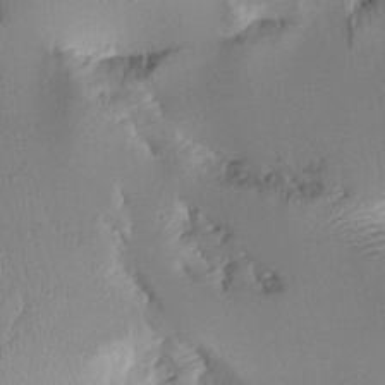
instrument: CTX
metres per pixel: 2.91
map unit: Aa
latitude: 11.5938
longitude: -127.0459
